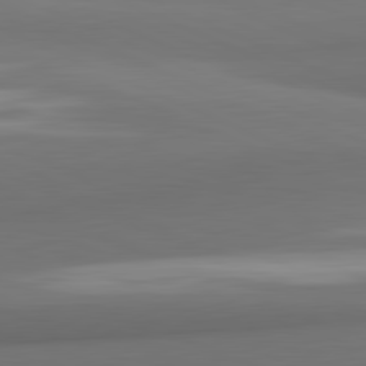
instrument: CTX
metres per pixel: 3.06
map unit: lApd
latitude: 81.8583
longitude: 172.2172
